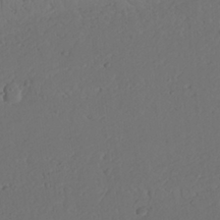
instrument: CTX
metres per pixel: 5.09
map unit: Nhu
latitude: 22.0633
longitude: -72.6302
